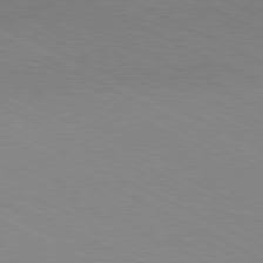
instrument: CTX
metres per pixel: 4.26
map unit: Hpe
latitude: -81.1620
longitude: 13.2754
